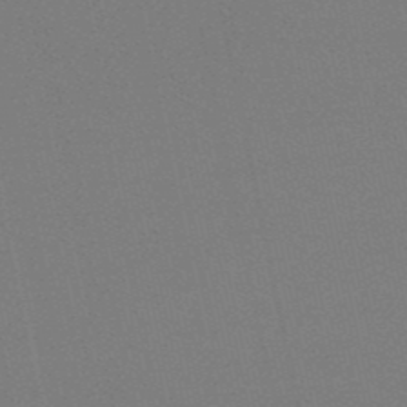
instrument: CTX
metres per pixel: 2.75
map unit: HNb
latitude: -50.3873
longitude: -52.3090
